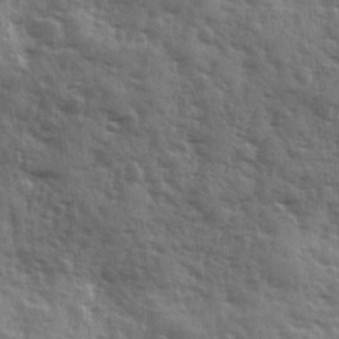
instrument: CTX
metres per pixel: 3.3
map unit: Ave
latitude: 12.4412
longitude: -103.1025
